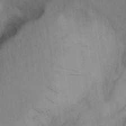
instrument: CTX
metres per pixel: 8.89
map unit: Aa
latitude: 29.1592
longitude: -145.6883
